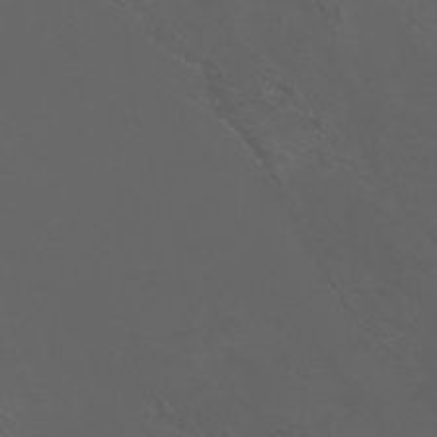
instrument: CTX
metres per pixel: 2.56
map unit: Htu
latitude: -7.0864
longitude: -73.5560
